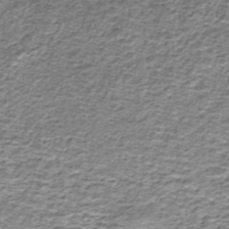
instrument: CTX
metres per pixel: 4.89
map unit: Nhe
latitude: -45.8611
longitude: 153.3509
